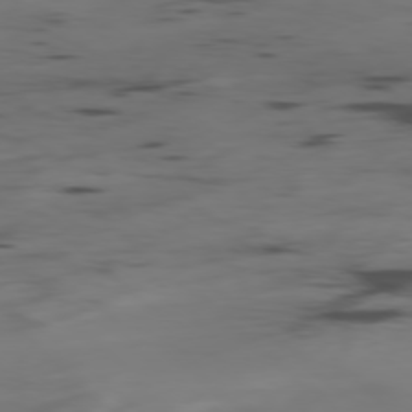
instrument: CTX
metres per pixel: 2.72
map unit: Hpe
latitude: -78.7652
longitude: -20.5168
